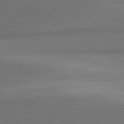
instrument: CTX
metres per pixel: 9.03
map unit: lApd
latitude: 81.7072
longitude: 153.8233
